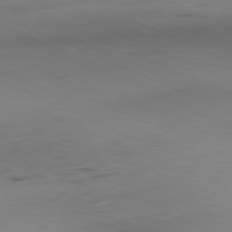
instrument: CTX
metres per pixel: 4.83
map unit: Ap
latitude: -81.8800
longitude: -69.1592
